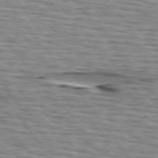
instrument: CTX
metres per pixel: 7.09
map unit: lApd
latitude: 75.0081
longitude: -72.0444
